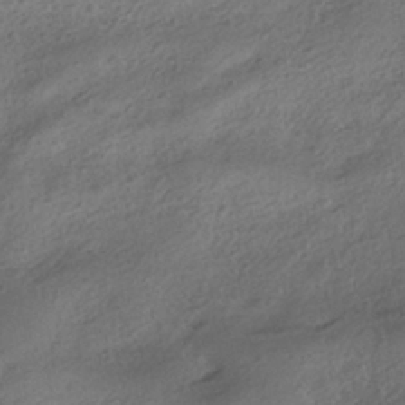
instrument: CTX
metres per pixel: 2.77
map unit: HNhu
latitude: -39.2943
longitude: 97.6911
